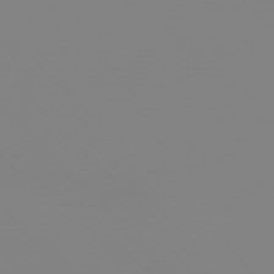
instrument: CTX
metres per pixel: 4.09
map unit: Hpe
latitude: 77.4426
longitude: -161.5749
